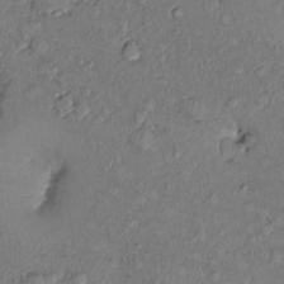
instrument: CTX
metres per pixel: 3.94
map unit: Ht
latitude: 0.8947
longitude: -13.8772
